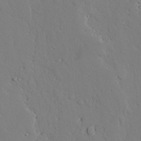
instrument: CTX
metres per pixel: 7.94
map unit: lAvf
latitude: 26.2901
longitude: -110.5924
